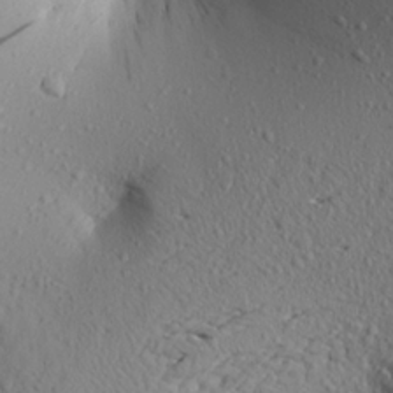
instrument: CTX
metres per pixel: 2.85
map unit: Aa
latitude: 20.3656
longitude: -148.4790
